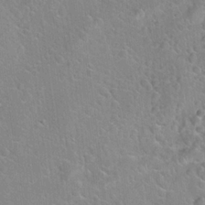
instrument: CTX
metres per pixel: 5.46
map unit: Hto
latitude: 22.0822
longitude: -52.1200
